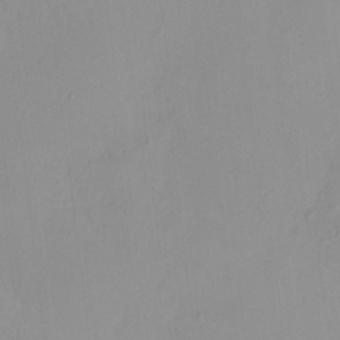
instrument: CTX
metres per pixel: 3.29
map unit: HNhu
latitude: 7.6694
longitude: 10.8030
